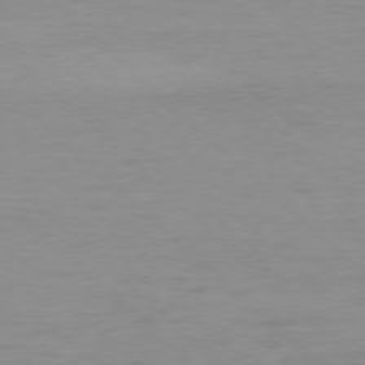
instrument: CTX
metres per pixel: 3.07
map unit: Ap
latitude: -77.8044
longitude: -70.4223
